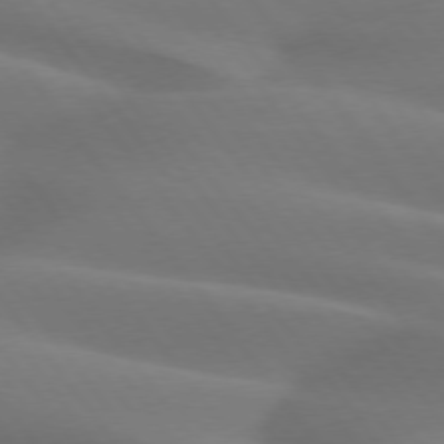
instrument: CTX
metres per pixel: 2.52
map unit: lApd
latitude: 75.1781
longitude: -59.9717
